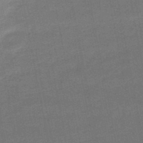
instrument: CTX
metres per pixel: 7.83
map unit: HNb
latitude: -48.4629
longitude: -42.3089
